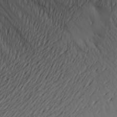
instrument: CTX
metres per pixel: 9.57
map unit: Aa
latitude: 20.6302
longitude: -143.5749
